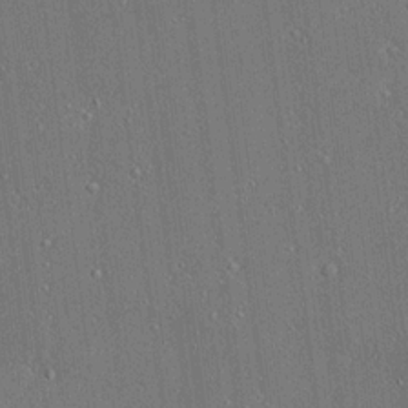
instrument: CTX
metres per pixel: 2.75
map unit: Ave
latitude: 17.8961
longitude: -139.9339
